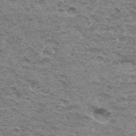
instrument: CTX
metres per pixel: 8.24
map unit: Hto
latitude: 31.5371
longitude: -48.0633
